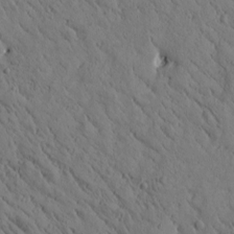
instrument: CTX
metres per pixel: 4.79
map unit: Htu
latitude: -0.0661
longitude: 175.2942
